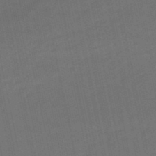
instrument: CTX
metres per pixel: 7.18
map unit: eHb
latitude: -47.9745
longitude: 87.5021
